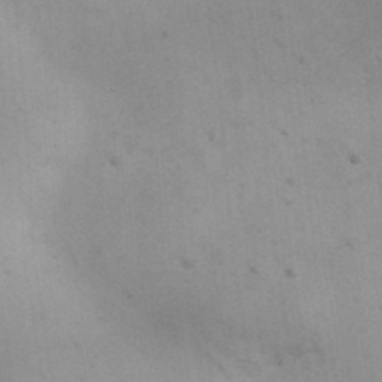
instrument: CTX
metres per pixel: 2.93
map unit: Nhu
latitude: 25.9528
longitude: -69.5371
